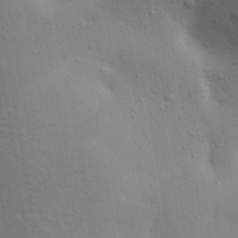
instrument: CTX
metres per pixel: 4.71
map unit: lAa
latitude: 19.4615
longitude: -138.8569
